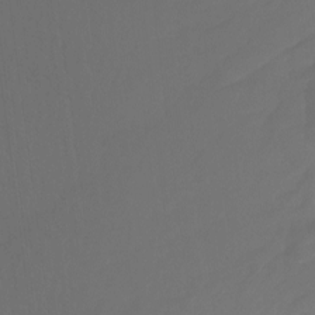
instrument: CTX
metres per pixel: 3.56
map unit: Nhu
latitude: -14.1984
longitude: -59.0459
